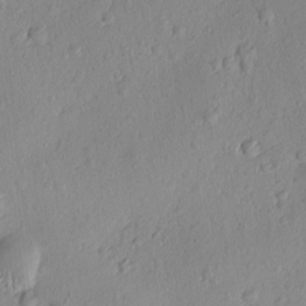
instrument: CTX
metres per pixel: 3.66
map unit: Ave
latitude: -10.5007
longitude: -121.4616
